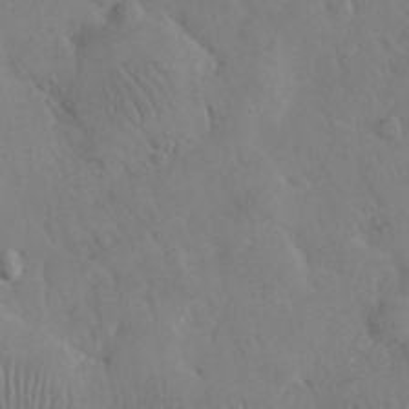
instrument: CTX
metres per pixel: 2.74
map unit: eHh
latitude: 25.8205
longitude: -66.5923
